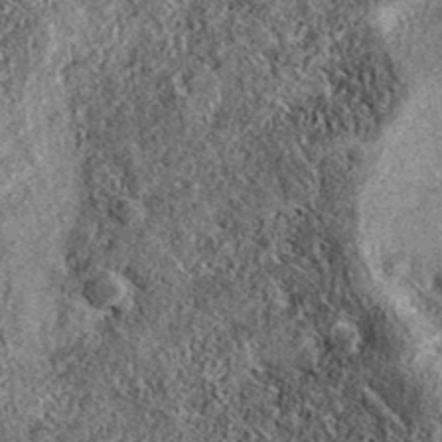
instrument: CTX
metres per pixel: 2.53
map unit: eAb
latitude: 37.9528
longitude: 108.3684
